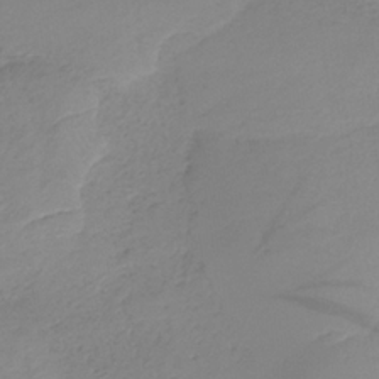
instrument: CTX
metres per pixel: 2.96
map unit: HNb
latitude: -33.2754
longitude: 63.9556
